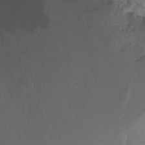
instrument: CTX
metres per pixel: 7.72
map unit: Ht
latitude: -16.0472
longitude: -49.5182
